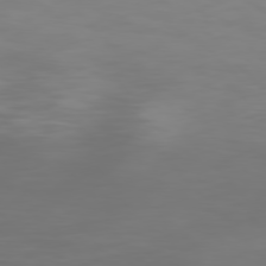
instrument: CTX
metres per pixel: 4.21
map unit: Hpe
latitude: 77.0080
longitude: -163.4616
